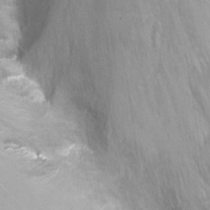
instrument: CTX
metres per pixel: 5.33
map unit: Nhu
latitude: -12.0850
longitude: -35.5371
